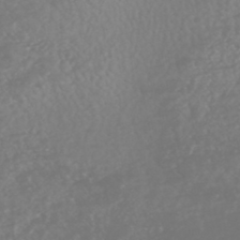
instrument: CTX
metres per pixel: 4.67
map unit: HNhu
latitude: -47.2565
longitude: 97.3321
